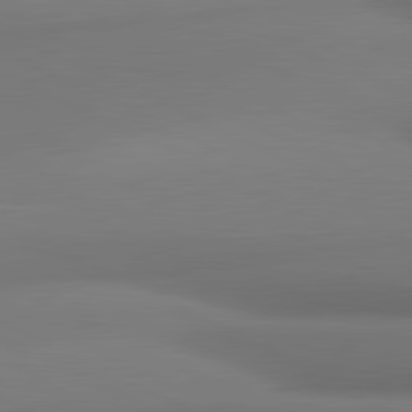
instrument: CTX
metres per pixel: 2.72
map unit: lApd
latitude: 81.3671
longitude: 173.2754
